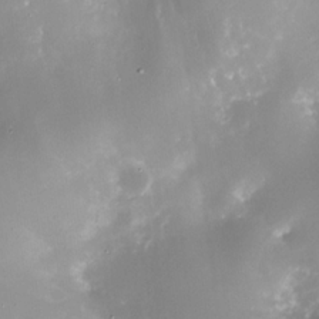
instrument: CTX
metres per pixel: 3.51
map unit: Nhe
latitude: -31.9556
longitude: -117.5371
